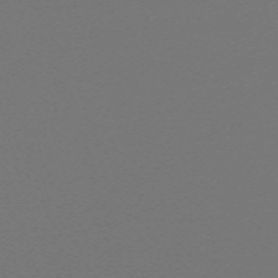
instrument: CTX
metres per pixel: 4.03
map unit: eHh
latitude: -63.4454
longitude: 52.3495
